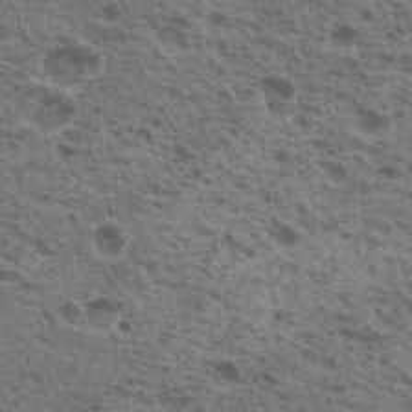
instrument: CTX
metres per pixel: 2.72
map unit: Nhu
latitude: 19.7071
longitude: -31.8206
